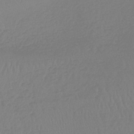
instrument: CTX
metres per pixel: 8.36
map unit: lHb
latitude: -44.9920
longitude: 72.1606
